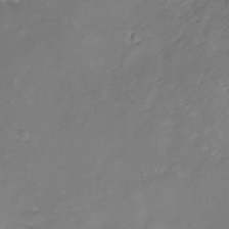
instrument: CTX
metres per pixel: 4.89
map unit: Nhu
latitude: -22.0283
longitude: -56.7435
